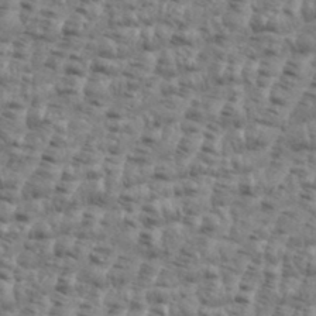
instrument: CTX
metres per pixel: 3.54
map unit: eHh
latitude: 35.8016
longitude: -136.4034
